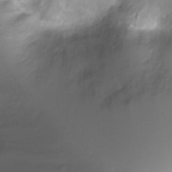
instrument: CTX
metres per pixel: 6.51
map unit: Ht
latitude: -9.5588
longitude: -29.0269
